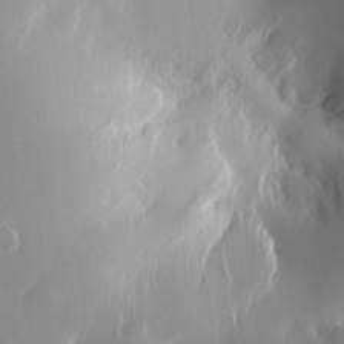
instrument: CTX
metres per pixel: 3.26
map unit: Htu
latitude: -5.3320
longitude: 174.1794
